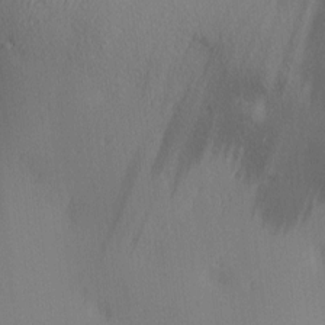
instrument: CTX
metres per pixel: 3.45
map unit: lAa
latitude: 3.6316
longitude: -116.8947
